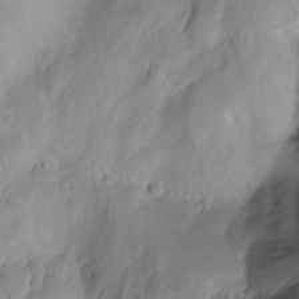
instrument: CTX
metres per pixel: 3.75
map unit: Aa
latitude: -13.5210
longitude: -66.8002
